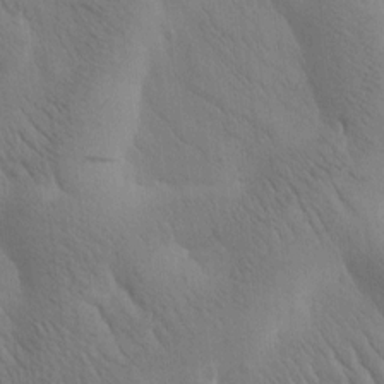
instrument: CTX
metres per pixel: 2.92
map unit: Htu
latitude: -0.3496
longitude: 172.2550
